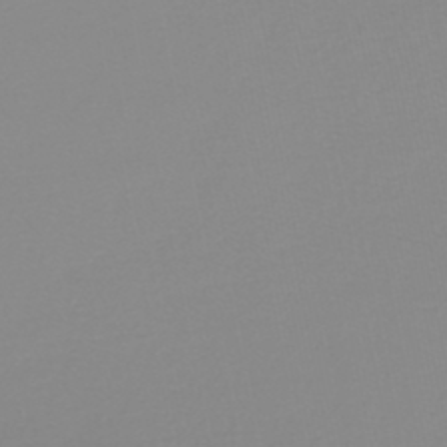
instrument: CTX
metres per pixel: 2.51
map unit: lHb
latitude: -44.7085
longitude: 56.0850
